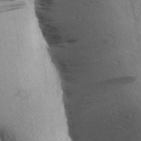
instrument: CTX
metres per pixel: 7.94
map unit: Aa
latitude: 25.6316
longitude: -148.7813
